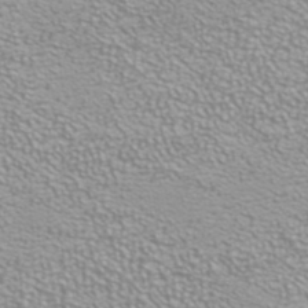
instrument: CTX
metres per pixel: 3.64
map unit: ANa
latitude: 40.0255
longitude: 22.8597
